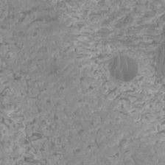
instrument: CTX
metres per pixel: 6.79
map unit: Htu
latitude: 2.1011
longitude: -20.4979
